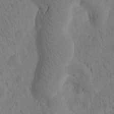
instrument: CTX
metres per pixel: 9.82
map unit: Htu
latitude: -2.7841
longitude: 172.8786
